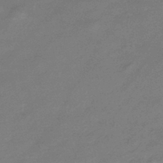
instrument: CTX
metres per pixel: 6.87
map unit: eHb
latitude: -43.0108
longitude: 84.7463
